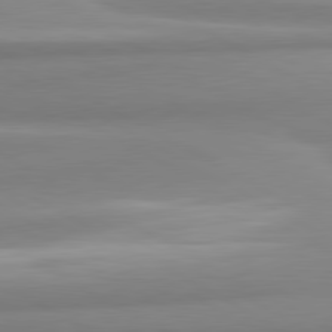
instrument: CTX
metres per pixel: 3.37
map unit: lApd
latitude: 80.6490
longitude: -175.9528
